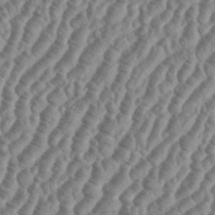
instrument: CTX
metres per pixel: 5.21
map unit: eHh
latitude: 36.6491
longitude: -136.2145
